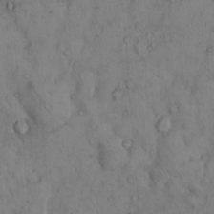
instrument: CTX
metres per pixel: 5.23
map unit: Hto
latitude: 12.5546
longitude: -59.3860
